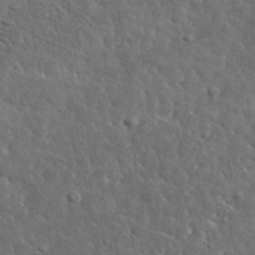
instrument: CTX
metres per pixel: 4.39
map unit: lHvf
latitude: 36.4790
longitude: -88.1956
